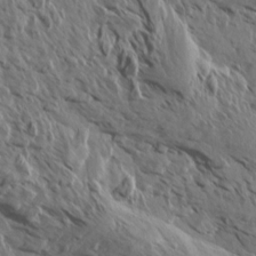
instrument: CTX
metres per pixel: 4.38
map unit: Aa
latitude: 13.8395
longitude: -143.0459
